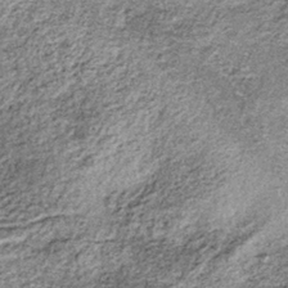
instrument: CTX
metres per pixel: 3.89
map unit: lHb
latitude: -36.2361
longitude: 67.9367
